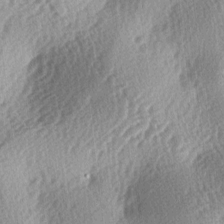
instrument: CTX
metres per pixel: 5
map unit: lAa
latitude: -4.0472
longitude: -126.5168
